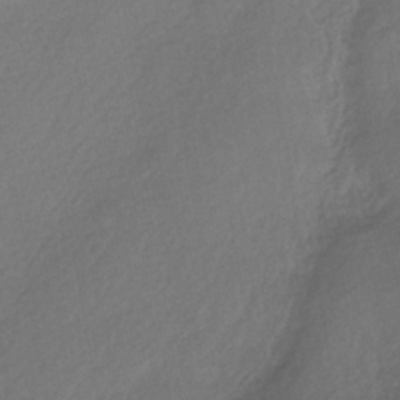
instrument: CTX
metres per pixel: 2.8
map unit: HNhu
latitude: -40.4062
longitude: 95.2187
